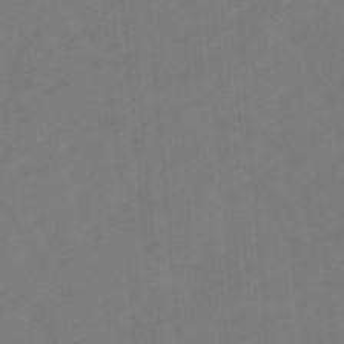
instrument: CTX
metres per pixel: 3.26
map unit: lHb
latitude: -49.2943
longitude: 83.4643
